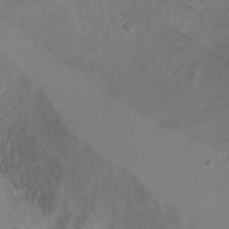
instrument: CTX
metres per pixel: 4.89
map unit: Ht
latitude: 2.3656
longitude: -33.9339
